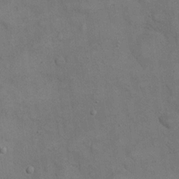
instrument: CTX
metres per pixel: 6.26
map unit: eHh
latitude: 21.4238
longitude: -59.3671
